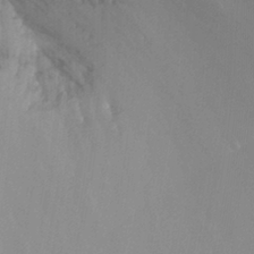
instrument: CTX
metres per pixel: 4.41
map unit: Nhu
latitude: -13.3510
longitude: -65.9717
